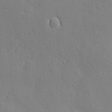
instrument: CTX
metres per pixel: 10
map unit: eHh
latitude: 6.4601
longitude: -74.2523
